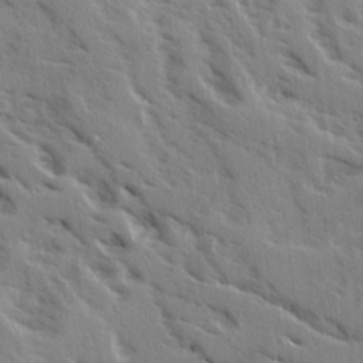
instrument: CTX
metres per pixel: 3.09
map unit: Ave
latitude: 15.7072
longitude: -130.5924
